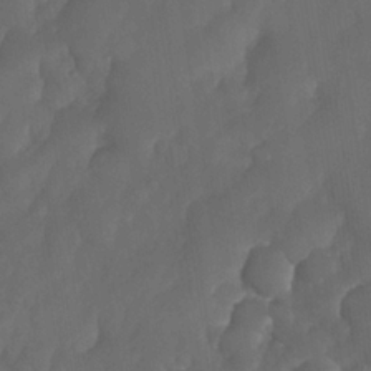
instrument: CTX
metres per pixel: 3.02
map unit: Nhe
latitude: -33.5022
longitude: -145.5371
